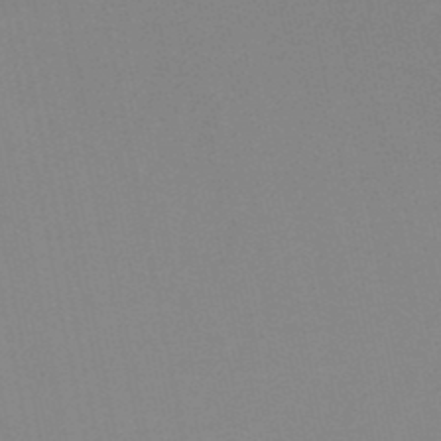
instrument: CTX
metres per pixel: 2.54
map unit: lHb
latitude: -48.8786
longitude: 71.3510
